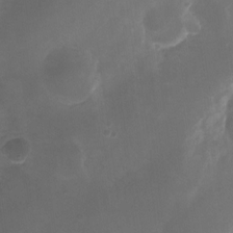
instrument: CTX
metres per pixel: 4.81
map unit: Nhu
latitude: -25.3321
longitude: -71.0836
